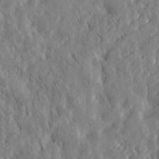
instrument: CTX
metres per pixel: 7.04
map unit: Htu
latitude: -4.8030
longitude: 173.5777
